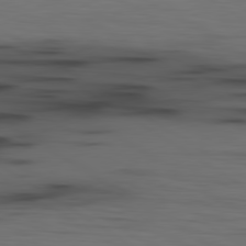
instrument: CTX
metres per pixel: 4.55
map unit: lApd
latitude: 79.8584
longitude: 160.7463
